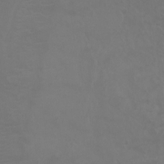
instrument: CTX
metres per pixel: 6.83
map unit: Ht
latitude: -0.6519
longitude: -32.5735
